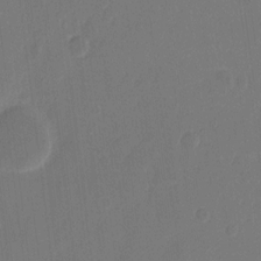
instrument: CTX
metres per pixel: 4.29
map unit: eHh
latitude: 9.6127
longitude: -68.1767
